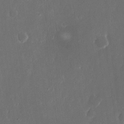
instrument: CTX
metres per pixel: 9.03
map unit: eHh
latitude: 15.6883
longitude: -72.6680
